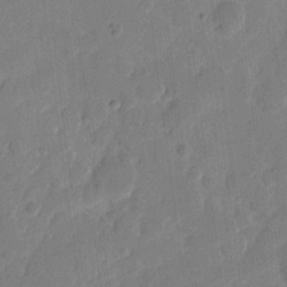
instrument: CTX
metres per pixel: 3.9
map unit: eHh
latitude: 8.9514
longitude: -65.8394
